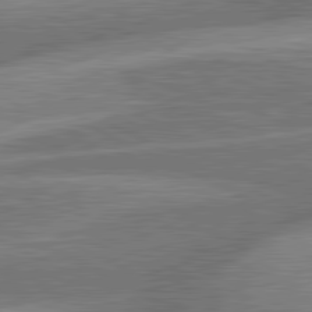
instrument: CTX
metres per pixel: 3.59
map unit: lApd
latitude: 81.4615
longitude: -167.1970
